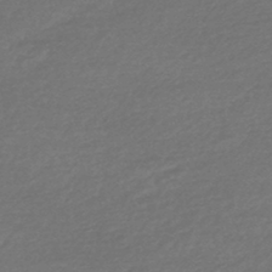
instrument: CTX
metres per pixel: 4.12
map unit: HNhu
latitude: -45.8611
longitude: 93.6911
